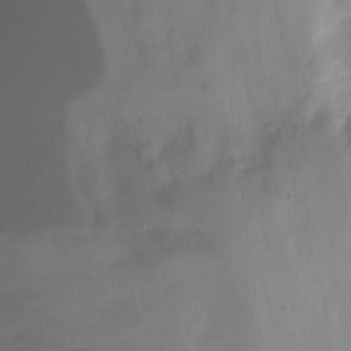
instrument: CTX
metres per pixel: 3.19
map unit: Nhu
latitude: -12.7085
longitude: -60.7813
